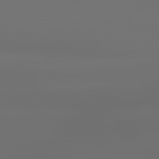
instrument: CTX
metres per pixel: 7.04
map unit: lApd
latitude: 79.6505
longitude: -138.8380
